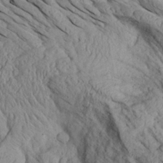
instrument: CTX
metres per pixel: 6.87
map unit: Aa
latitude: 26.8947
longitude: -133.3671
